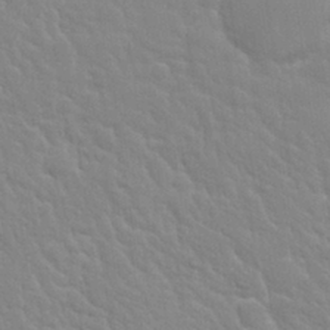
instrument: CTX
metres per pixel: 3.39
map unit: Nhu
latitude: 28.6679
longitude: -54.6679
